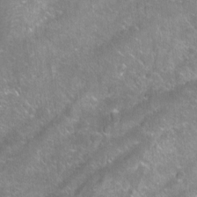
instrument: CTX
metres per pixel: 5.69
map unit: Aa
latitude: -8.9919
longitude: -71.9150
